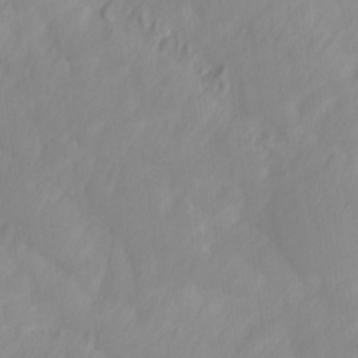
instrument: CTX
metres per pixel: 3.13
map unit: Ave
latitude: 13.4804
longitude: -105.8395
